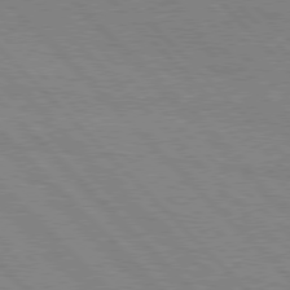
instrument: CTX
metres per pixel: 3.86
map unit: Hpe
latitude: 77.2159
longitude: -126.6680
